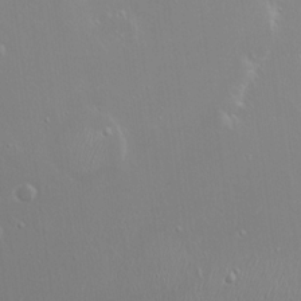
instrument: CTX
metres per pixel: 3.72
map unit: Hto
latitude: 18.6868
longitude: -56.5167
